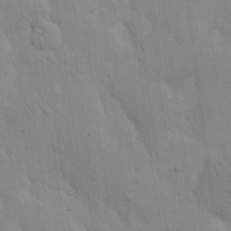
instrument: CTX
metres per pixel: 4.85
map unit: eHh
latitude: 20.4223
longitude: -62.5168
